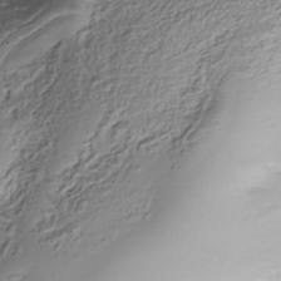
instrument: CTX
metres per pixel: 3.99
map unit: Nhe
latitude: -36.6518
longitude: -178.5168
